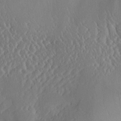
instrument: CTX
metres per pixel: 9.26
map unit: Aa
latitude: 28.8191
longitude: -135.4804
